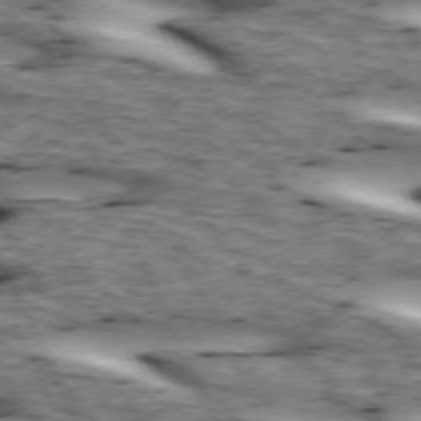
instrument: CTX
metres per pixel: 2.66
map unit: lApd
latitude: 73.4805
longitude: -54.5546
